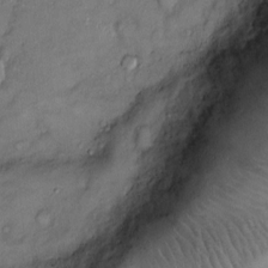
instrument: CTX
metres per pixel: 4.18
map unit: Ht
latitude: -4.0850
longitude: -14.4034
